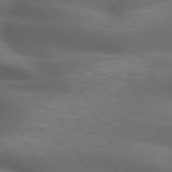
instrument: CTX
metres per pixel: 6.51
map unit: lApd
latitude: 72.3846
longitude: -50.7624
